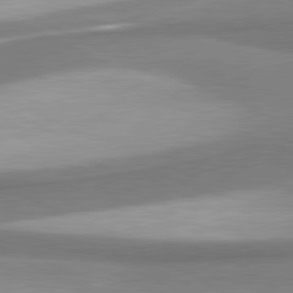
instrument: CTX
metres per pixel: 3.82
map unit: lApd
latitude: 81.2159
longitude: 167.7478
